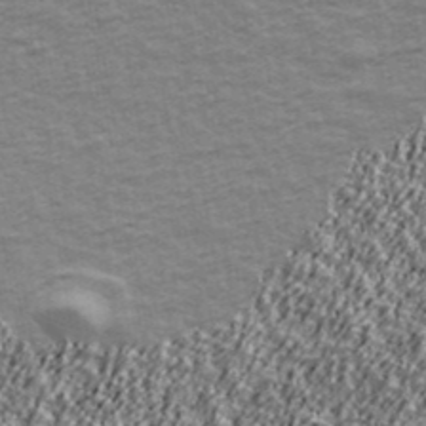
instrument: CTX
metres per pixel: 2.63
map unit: Ave
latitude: 42.5546
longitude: -113.3670
